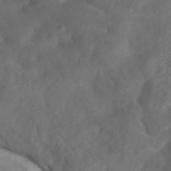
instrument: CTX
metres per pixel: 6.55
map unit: ANa
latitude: 36.4412
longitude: 13.4832
